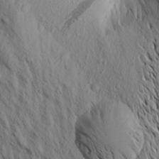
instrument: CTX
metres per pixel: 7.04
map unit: Aa
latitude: 18.8947
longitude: -147.7261
